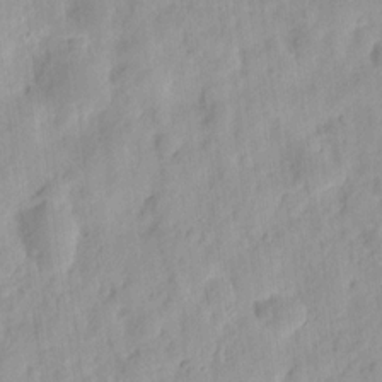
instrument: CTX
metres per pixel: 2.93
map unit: eHh
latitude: 8.1767
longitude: -74.8380
